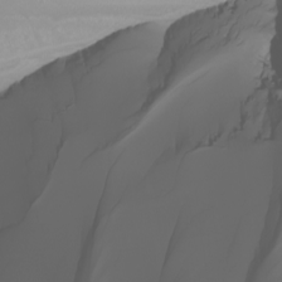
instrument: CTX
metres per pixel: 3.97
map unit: Nhu
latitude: -7.7288
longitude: -94.1578
